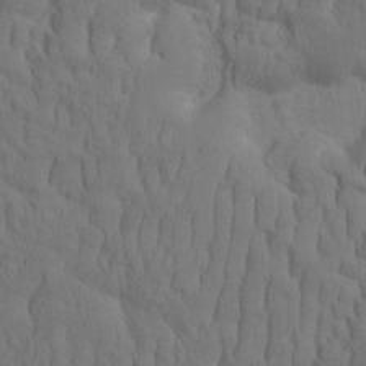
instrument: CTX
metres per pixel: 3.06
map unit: eHh
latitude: -1.8612
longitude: 15.6911
